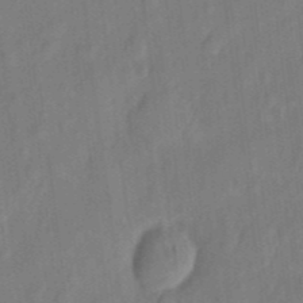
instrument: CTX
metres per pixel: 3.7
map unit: eHh
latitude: 5.8961
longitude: -74.1389
